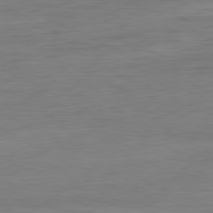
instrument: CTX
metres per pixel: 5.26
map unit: Ap
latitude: -81.1809
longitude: -77.1970
